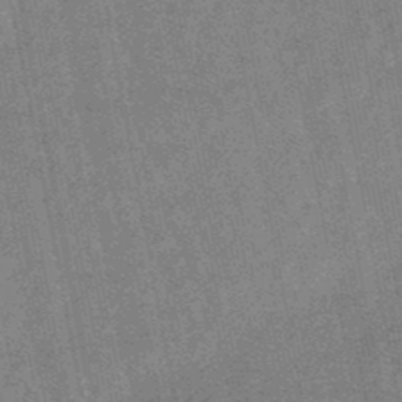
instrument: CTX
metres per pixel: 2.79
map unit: lHb
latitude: -48.3684
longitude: 78.8030
